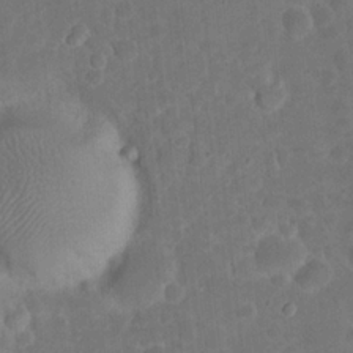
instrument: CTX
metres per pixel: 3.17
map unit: eHh
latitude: 21.8773
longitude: -63.1403
